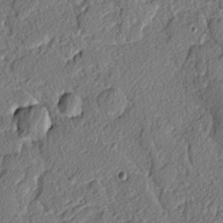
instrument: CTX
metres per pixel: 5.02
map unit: lAvf
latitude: -3.4265
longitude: -109.0269
